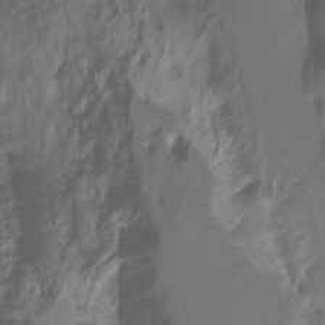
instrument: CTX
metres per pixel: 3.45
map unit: HNhu
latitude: -27.6532
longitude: 74.6708
